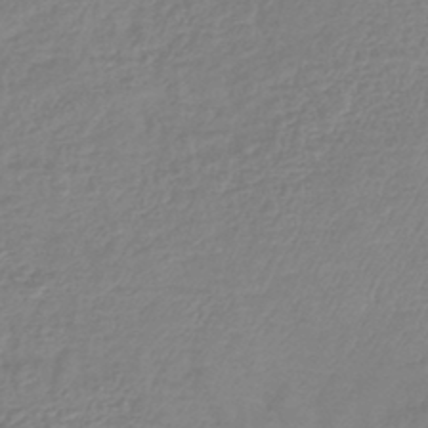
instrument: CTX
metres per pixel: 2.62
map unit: lHb
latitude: -42.6140
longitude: 75.6533
